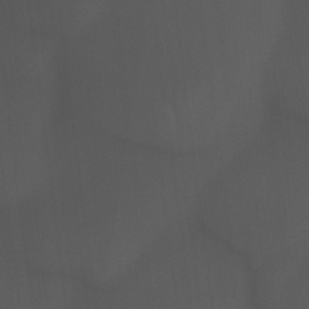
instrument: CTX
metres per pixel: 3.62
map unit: Hto
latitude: -7.7099
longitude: -45.2915
